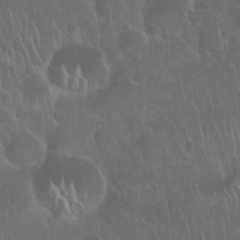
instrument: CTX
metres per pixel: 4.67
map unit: Nhu
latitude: 27.8961
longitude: -62.1578
